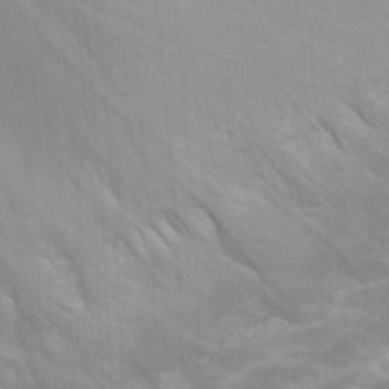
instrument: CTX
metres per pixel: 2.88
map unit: Hto
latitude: 33.4426
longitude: -44.1766
